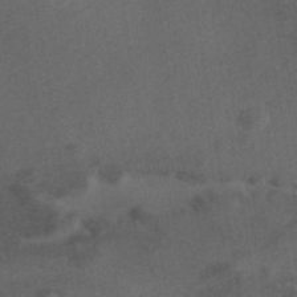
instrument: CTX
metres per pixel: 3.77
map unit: ANa
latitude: 39.3482
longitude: 29.3132
